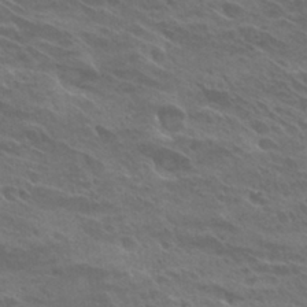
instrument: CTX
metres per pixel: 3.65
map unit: Hto
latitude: 28.5357
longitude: -40.0255
